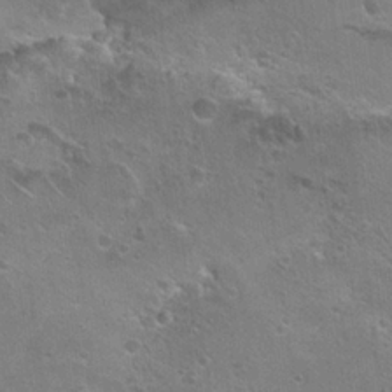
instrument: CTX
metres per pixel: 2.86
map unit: Hto
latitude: 21.4238
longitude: -43.1214
